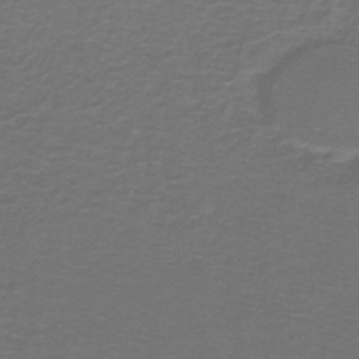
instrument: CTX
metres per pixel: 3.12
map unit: lHb
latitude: -42.9541
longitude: 56.5385
